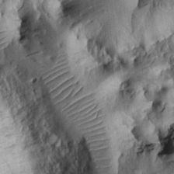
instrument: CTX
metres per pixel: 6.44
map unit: Htu
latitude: -5.3698
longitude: 155.1809
